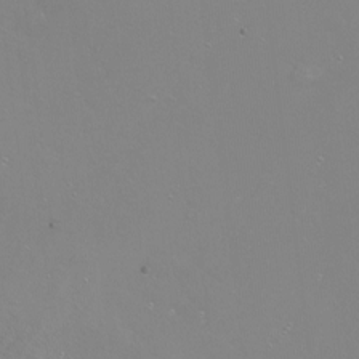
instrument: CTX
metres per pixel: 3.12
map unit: Nhu
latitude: -6.1983
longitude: -48.3278
